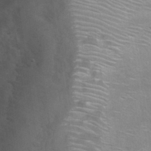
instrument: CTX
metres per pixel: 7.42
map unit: Nhu
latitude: 29.3104
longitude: -49.1592
